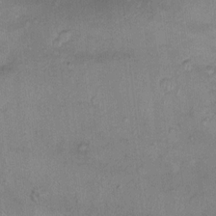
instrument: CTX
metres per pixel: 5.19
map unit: Ht
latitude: 12.8191
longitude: -39.6505
